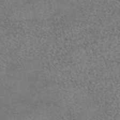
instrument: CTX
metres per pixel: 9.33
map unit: eAb
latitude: 44.9136
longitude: 108.8030
